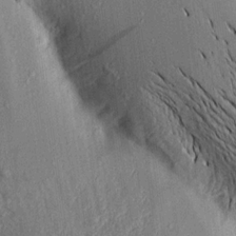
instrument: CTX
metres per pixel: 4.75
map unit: Aa
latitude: 16.4034
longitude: -147.9339
